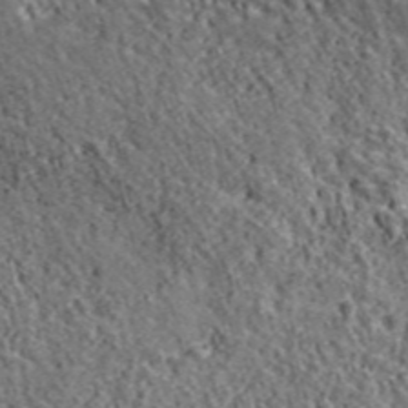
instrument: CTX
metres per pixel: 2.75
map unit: eHh
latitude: 43.8017
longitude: -89.2537
